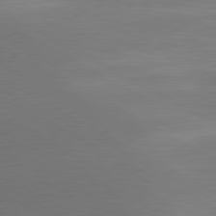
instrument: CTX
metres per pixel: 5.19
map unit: lApd
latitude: 80.6679
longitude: 127.7099
